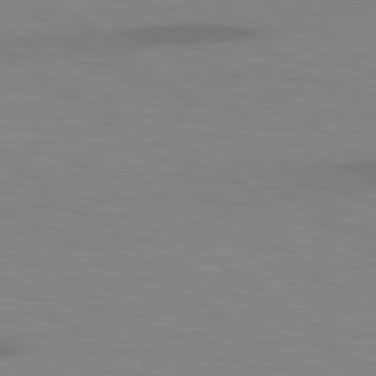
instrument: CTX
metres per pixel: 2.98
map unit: lApd
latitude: 78.6680
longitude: -47.4994
